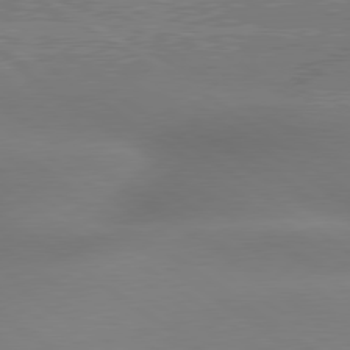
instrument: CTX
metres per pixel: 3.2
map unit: lApd
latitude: 79.5371
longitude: -133.9339
